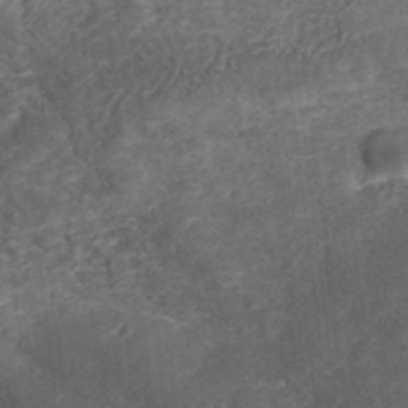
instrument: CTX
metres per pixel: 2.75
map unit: ANa
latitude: 37.6316
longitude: 17.7667
